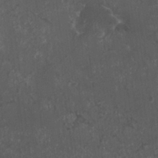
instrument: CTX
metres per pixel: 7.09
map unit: HNhu
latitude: 2.3845
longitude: 3.4643
